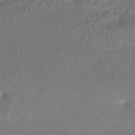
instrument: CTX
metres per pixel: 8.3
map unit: HNhu
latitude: -44.3495
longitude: 92.3873
